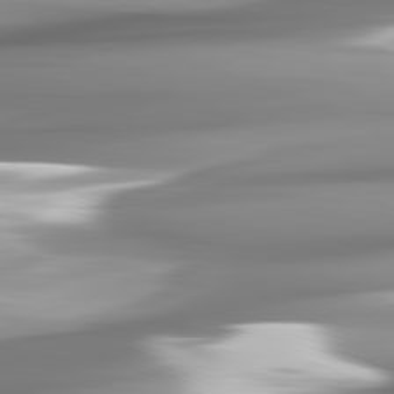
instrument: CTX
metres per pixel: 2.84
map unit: lApd
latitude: 82.1577
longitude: -142.6113
